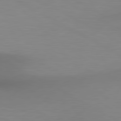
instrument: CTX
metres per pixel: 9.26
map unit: lApd
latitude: 80.3656
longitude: 132.5574
